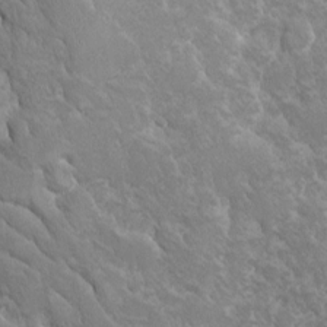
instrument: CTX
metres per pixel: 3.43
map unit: Ave
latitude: -11.4266
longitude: -118.8380
